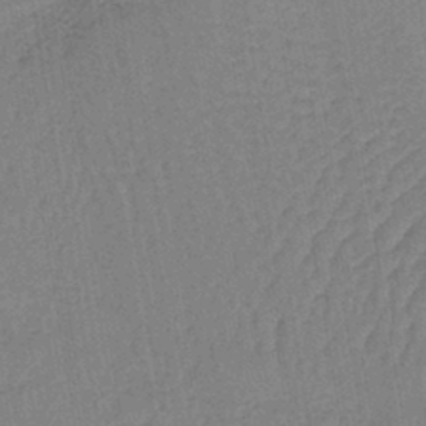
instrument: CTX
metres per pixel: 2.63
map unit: lHb
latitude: -41.1998
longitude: 60.6707
